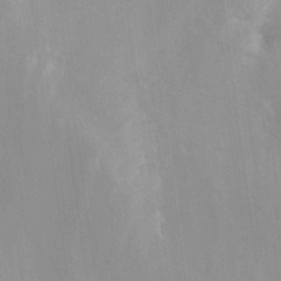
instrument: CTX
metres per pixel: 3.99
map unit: Nve
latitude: -25.4454
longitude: -108.6112
